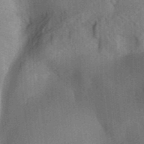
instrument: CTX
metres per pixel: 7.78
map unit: Aa
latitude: 31.9906
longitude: -142.3090
